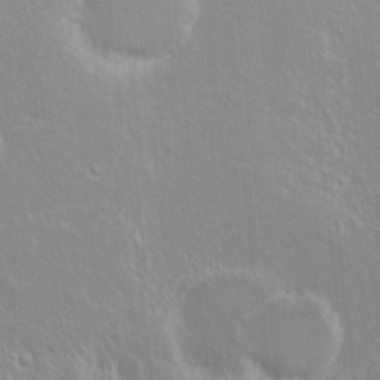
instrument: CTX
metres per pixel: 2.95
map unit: Nhu
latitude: -5.6722
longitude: -79.0459
